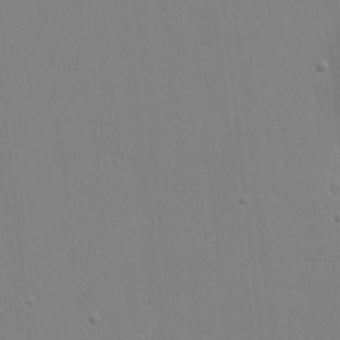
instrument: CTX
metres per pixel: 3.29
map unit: eHh
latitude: 20.1200
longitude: -72.8002
